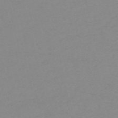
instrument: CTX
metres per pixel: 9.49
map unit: HNb
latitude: -56.2172
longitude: -42.9514
